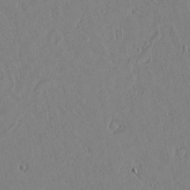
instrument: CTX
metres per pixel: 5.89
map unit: lAvf
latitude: 16.6113
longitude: -126.3090
